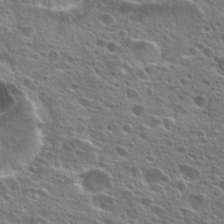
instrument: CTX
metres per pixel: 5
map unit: Hto
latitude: 25.6882
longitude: -45.8016
